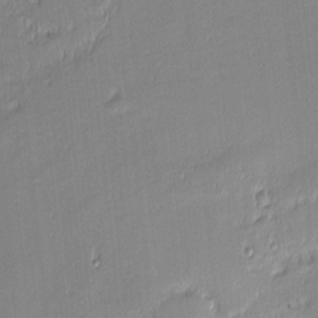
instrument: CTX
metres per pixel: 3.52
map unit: eHh
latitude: -2.6896
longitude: -82.3845
